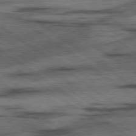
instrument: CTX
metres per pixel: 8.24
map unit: lApd
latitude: 78.1767
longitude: -53.7261
